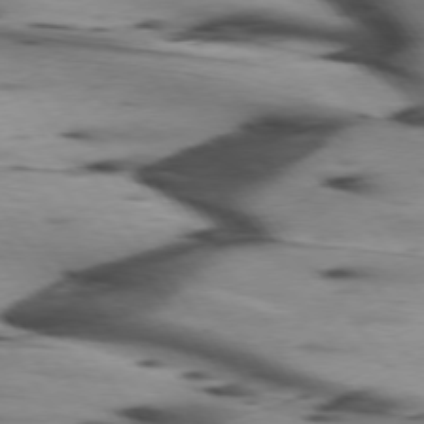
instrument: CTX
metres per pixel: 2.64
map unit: lApd
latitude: 75.3671
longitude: -64.4601
